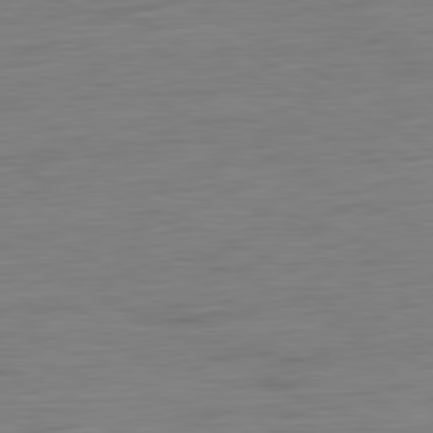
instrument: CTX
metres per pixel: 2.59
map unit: Ap
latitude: -81.4077
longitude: -78.1767
